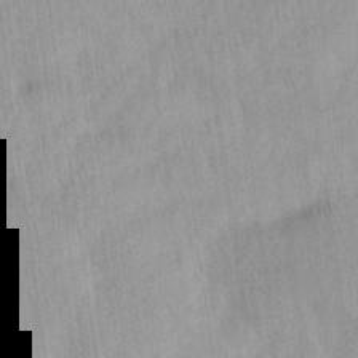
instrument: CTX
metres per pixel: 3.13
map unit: Ave
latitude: 12.3467
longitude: -106.7624
